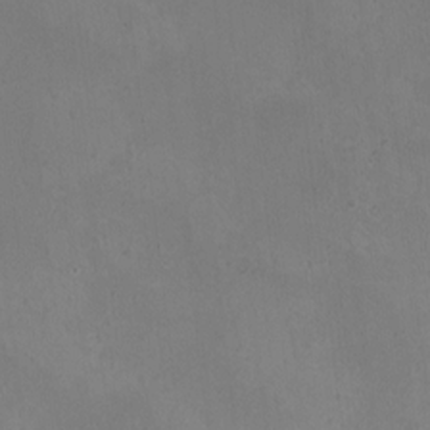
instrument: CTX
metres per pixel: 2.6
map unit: HNhu
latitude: 5.7639
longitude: 9.9556
